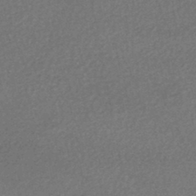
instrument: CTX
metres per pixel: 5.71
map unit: HNhu
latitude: -47.7855
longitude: 103.4077
